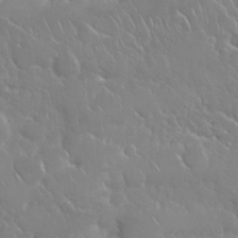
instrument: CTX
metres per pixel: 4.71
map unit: Nhu
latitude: 24.6301
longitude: -61.1781
